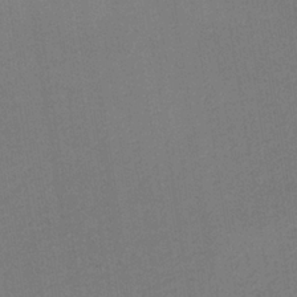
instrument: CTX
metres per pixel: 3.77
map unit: lHb
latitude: -34.4062
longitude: 67.1242
